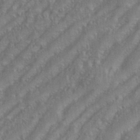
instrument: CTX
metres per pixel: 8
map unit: eHh
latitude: 35.2348
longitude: -133.5182
